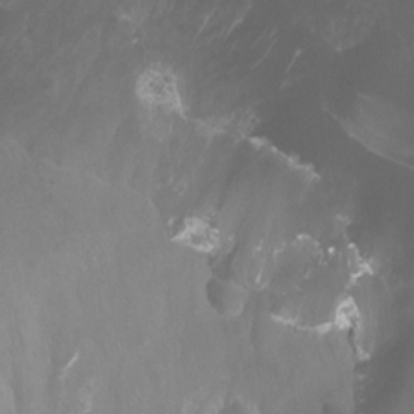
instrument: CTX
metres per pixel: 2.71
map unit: Ht
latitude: -1.1998
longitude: -18.8380
